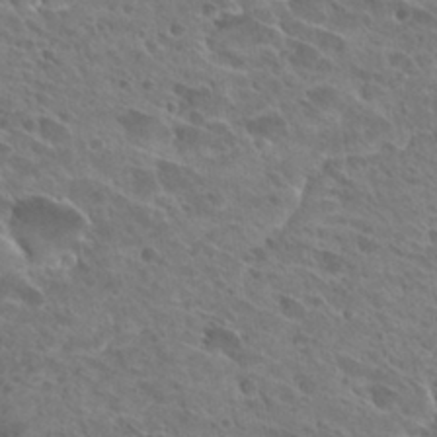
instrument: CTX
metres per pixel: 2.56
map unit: Hto
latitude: 28.4601
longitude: -39.4426
